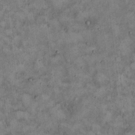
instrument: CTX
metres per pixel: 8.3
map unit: Hto
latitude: 18.8380
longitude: -60.6301
